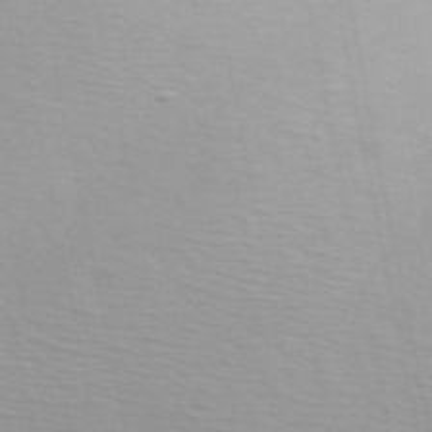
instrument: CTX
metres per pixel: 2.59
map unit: ANa
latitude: 51.1025
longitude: -70.9514
